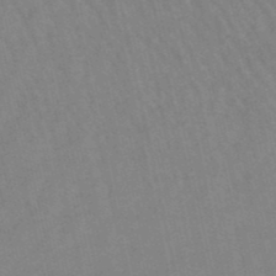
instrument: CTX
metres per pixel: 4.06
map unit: lHb
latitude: -48.9920
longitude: 72.8597
